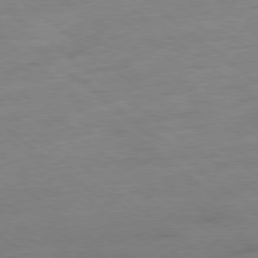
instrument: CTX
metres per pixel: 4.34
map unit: Hpe
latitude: -78.9352
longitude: -19.8205
